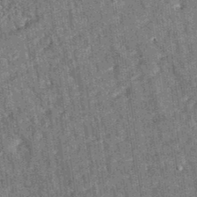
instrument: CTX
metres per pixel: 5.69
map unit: eAb
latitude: 35.2159
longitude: 115.3887
